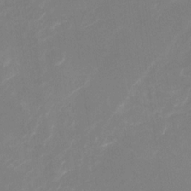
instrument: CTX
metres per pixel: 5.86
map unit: Nhu
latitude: -28.1984
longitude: -67.0080
